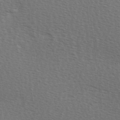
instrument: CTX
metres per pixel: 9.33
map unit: Hve
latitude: 2.2900
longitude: -123.3482
